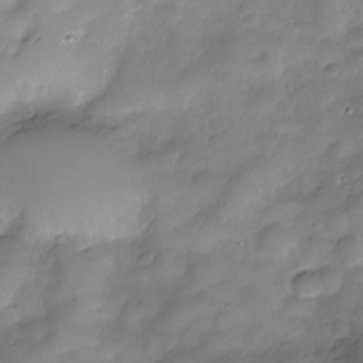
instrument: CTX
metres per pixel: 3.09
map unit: Nve
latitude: -27.0297
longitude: -149.1970
